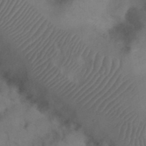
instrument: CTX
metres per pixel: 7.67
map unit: Nhu
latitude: 26.3845
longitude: -69.8961
